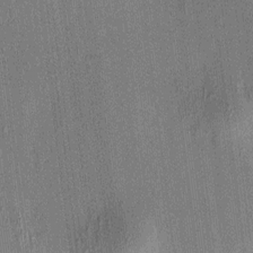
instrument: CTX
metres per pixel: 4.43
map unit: HNhu
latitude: 7.7639
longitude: 13.1620
